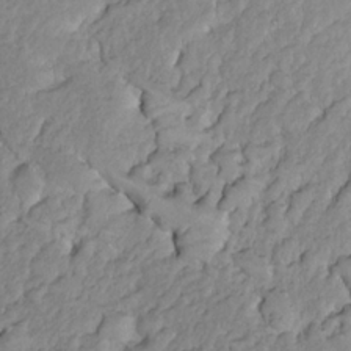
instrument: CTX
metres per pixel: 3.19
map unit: Nhe
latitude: -1.5588
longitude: -58.1956
